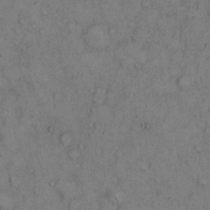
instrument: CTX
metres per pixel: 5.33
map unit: Hto
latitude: 10.9136
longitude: -59.4049
